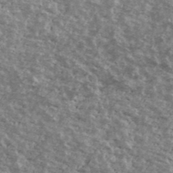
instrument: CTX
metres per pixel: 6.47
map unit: Ave
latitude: 40.3845
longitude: -108.7435
